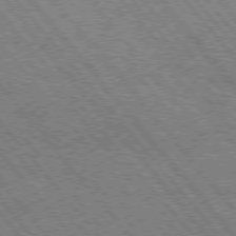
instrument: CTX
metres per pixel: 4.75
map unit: Hpe
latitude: 75.2159
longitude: -150.6112
